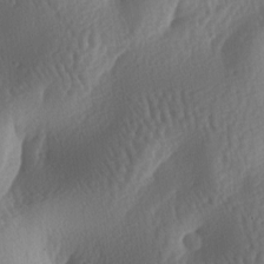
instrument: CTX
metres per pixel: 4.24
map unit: lAa
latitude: -6.8030
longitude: -128.4034
